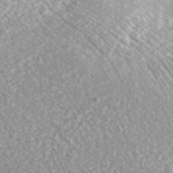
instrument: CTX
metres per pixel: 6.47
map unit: ANa
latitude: 41.5371
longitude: 28.8219
